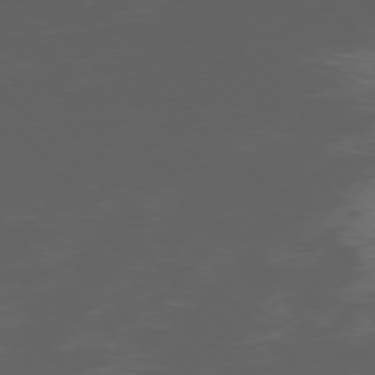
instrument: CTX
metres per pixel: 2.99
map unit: Ap
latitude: -76.1228
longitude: -68.7624
